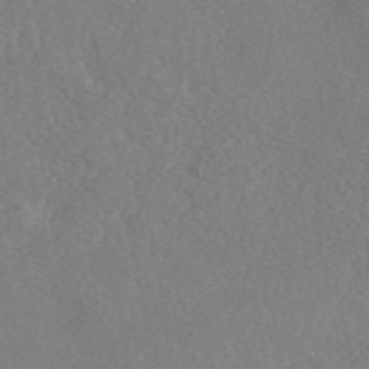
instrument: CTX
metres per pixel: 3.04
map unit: eAb
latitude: 48.8002
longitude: 108.6896
